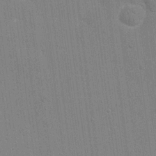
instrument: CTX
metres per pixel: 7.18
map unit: eHh
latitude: 19.0269
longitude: -68.1956
